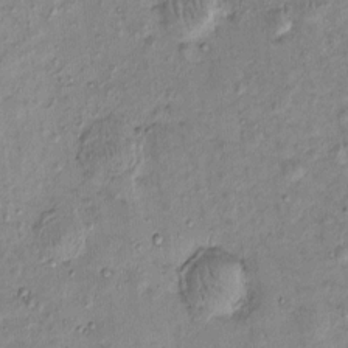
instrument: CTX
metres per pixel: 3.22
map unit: eHh
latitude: -0.1417
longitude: 16.5763
